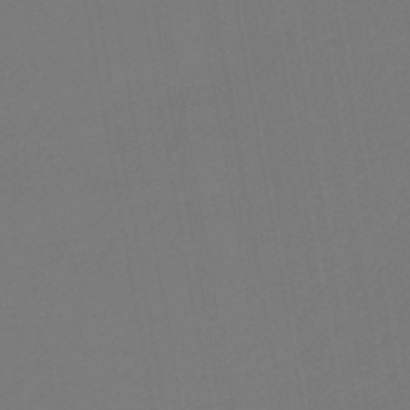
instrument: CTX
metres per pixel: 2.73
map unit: lHb
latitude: -47.6722
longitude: 71.1053
